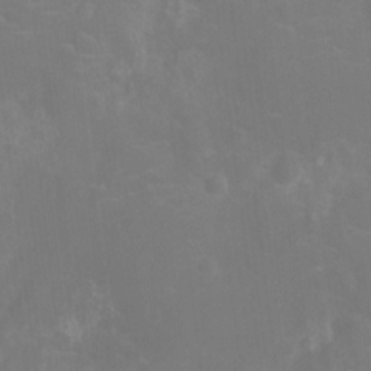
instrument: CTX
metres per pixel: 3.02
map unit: Ht
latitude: -10.8408
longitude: -24.0444
